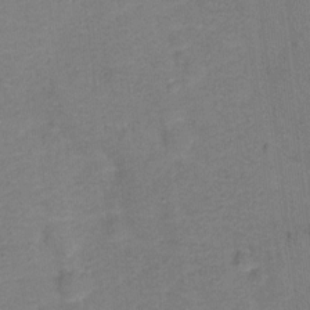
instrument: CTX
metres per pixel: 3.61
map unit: Hto
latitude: -0.1795
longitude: -34.3089
